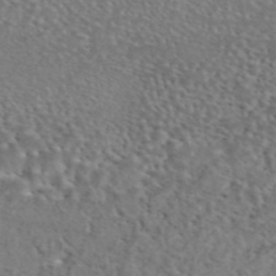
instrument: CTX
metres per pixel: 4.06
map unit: eAb
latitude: 45.0458
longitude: 114.8219
